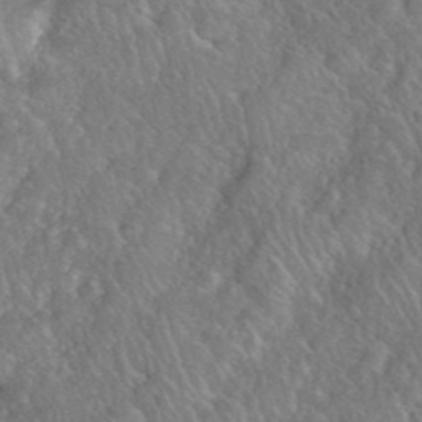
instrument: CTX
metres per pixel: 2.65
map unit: eHh
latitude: 39.8583
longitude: -58.4223
